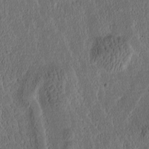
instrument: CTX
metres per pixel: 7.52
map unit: Htu
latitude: -3.5210
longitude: 166.7085
